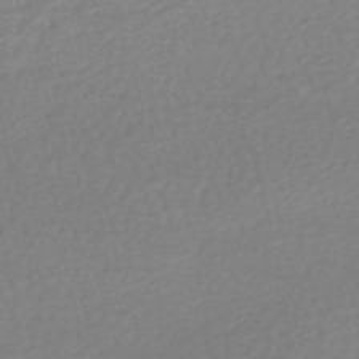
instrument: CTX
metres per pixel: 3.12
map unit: HNhu
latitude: -48.3684
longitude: 103.7100
